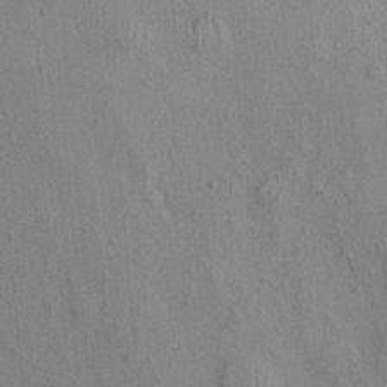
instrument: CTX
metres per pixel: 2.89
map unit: Nhu
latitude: -0.2173
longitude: -15.6694
